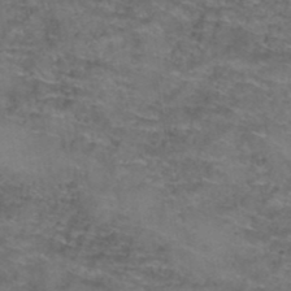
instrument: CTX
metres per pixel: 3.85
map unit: Hto
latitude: 39.6127
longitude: -42.0444
